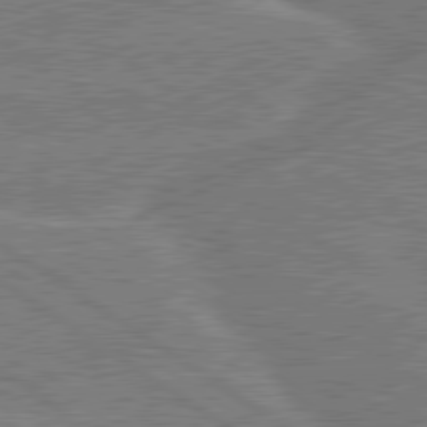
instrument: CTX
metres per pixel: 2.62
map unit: lApd
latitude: 79.8584
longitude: -145.0647
